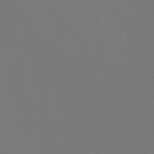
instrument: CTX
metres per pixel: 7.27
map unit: Ht
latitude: -12.1606
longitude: -48.1767
